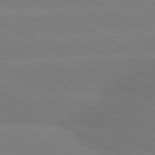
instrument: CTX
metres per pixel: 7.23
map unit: lApd
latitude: 80.7057
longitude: -147.5560
